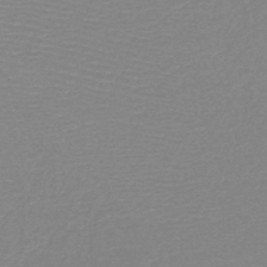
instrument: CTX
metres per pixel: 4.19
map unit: HNb
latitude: -49.0487
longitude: -43.8583
